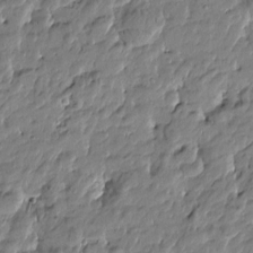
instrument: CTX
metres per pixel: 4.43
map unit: Htu
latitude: -4.9352
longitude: 177.3510
